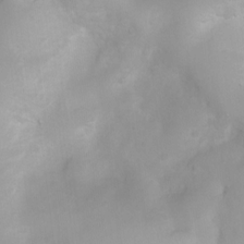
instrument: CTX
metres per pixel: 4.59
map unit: Ht
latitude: 3.6127
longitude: -22.2145
